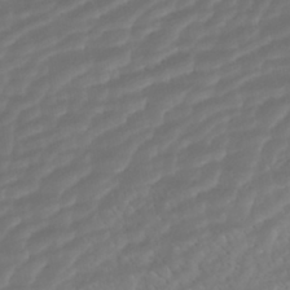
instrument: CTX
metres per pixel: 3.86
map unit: ANa
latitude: -41.4832
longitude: 104.8786
